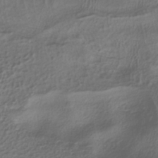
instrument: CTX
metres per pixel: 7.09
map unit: ANa
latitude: -37.7099
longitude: 94.8408
